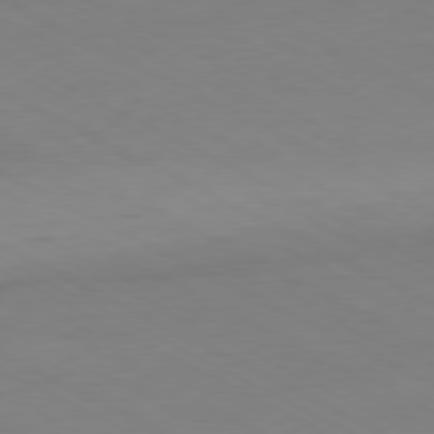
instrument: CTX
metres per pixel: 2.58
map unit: Ap
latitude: -80.5385
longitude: -94.5168
